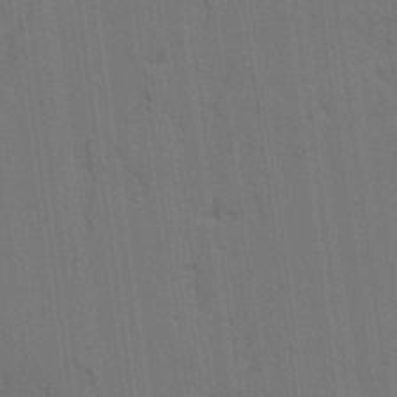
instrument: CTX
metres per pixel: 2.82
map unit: lAvf
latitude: 25.8961
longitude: -111.7072
